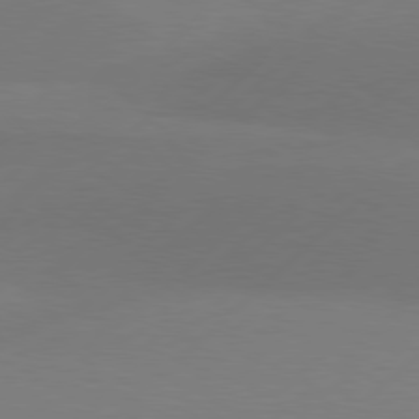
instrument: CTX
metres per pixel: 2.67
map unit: Hpe
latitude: 78.1956
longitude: -131.7450
